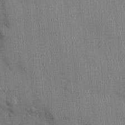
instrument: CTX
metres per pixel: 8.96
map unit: Ht
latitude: -2.9163
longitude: -14.0255
